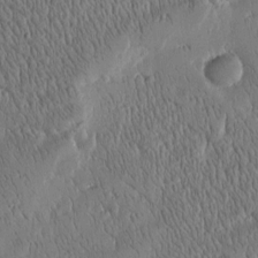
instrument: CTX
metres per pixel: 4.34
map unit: Htu
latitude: -4.6518
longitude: 174.7085
